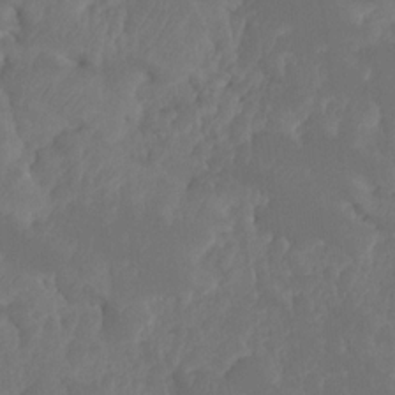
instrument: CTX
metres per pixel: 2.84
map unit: HNhu
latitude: -24.3873
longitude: 49.9178
